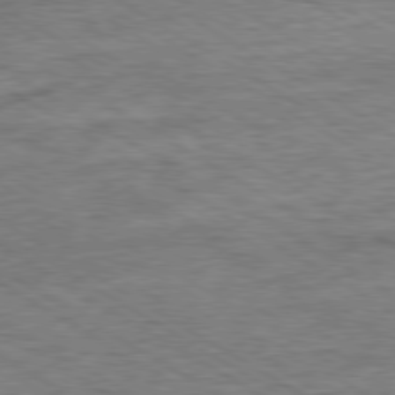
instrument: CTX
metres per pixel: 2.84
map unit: Ap
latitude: -80.3118
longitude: -78.0444
